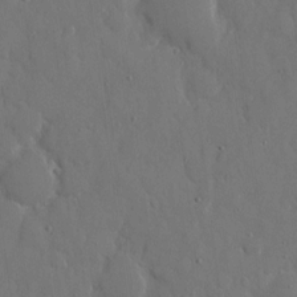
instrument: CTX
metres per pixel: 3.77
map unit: eHh
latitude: 7.7827
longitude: -68.4979
